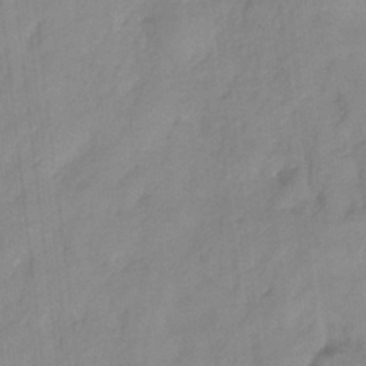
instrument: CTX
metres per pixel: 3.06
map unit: HNhu
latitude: -27.9178
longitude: 74.8219
